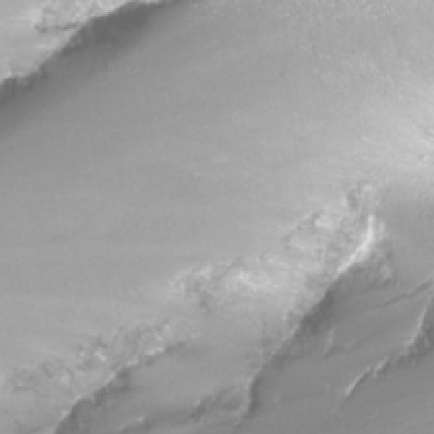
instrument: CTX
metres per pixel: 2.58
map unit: Nhu
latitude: -12.0472
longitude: -68.8380
